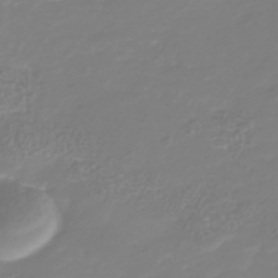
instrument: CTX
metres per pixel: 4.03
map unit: Nhu
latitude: -41.3887
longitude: -84.4412
